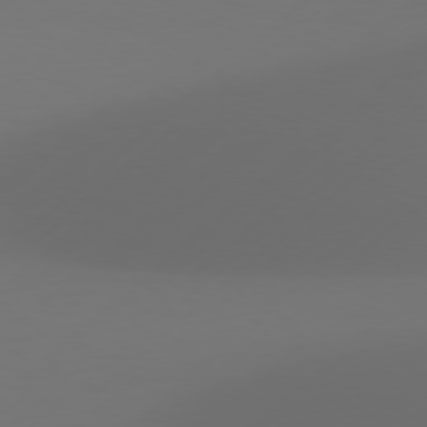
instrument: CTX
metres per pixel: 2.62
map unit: Hpe
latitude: 76.4601
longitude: -130.8380
